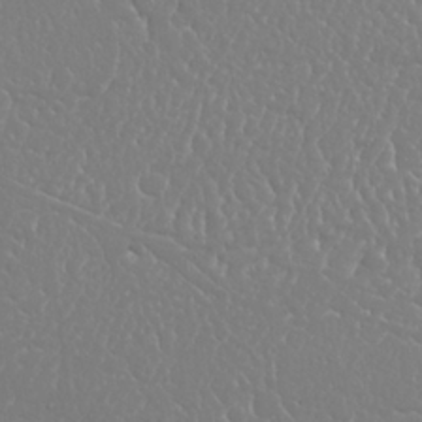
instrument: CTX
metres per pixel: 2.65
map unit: Nhu
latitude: 25.2348
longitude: -59.8961
